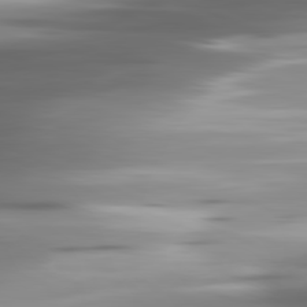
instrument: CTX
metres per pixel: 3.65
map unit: lApd
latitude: 81.7827
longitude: -140.8191
